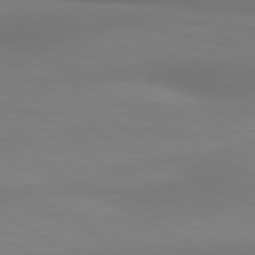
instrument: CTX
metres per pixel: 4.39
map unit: lApd
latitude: 80.5168
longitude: 120.1039
